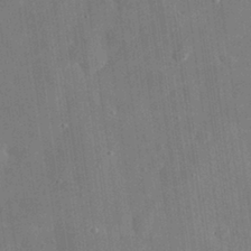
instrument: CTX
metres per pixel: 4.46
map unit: eHh
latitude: 31.4427
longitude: -78.0822
